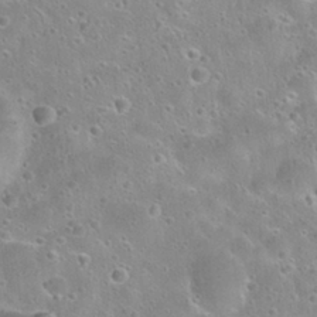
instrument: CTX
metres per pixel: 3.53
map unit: Nhu
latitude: 28.4790
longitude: -53.7261
